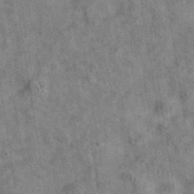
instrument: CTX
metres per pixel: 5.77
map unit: eAb
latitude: 35.8394
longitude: 114.6896
